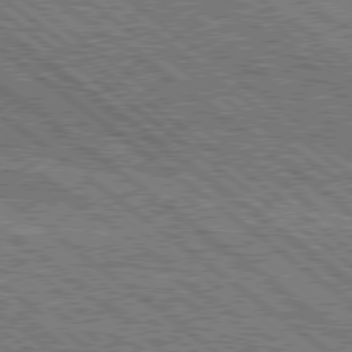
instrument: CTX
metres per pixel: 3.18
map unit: Hpe
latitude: 78.3656
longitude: -121.3860
